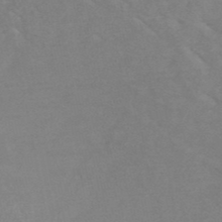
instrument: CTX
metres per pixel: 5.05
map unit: HNb
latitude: -49.2376
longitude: -47.4049
